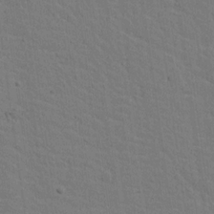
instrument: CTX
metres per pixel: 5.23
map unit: lAvf
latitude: 15.0648
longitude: -127.0648
